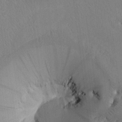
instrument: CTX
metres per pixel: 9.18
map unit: Htu
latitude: 0.1389
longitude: 172.3873
